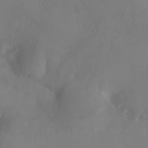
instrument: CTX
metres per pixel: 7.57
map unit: Ht
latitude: -8.9164
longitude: -31.8206
